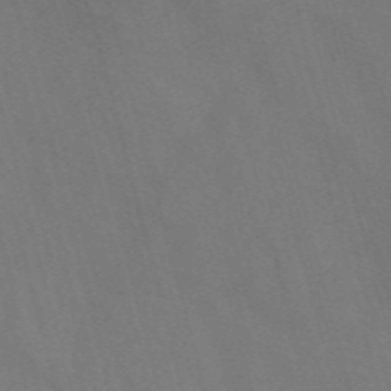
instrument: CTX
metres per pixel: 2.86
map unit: Nve
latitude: -58.4440
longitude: 65.4077
